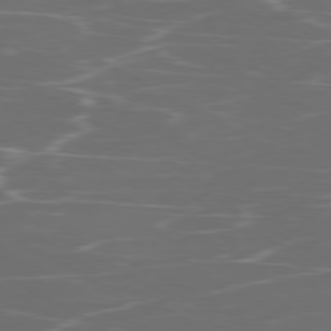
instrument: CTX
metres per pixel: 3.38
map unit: Ap
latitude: -79.9745
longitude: -71.1970
